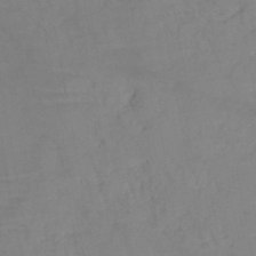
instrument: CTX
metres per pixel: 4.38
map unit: HNb
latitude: -46.3873
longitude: -47.8017
